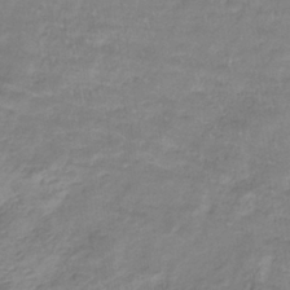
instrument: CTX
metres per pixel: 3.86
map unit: lHb
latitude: -34.4251
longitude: 72.5385
